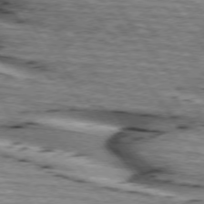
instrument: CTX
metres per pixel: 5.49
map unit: lApd
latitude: 74.4979
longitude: -75.4426
